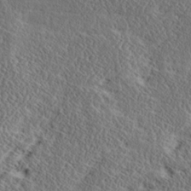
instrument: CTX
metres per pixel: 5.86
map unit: Ave
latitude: 17.1781
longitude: -138.3089
